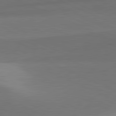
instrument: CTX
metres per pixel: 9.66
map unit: lApd
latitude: 81.7639
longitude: 143.8800
